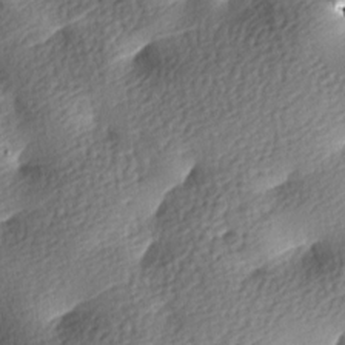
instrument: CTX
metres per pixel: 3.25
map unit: lAa
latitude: -8.3495
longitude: -126.4979
